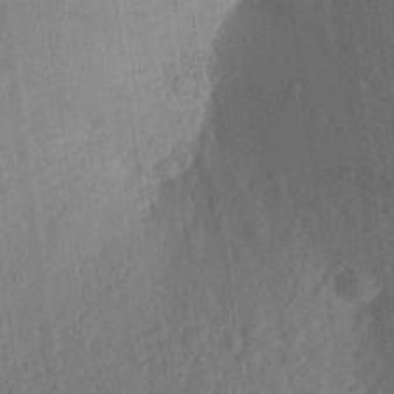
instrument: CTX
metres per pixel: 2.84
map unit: Aa
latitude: 23.9339
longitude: -147.8017
